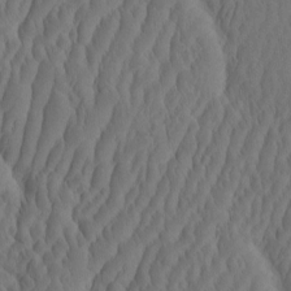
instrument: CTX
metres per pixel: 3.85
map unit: eHh
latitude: -2.2928
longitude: 16.2740
